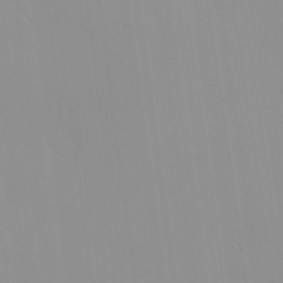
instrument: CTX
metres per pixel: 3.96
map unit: Nhu
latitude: -0.0094
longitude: -78.2901
